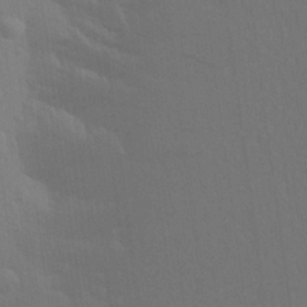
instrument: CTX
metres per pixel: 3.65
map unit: Aa
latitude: 25.3859
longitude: -145.6883
